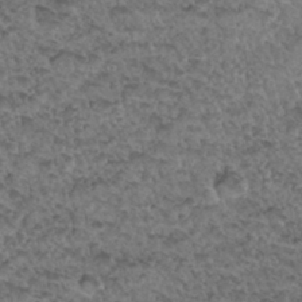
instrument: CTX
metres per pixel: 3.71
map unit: Hto
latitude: 33.4049
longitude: -47.9717
